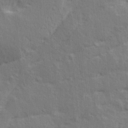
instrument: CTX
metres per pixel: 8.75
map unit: Ave
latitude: 16.4790
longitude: -138.5924
